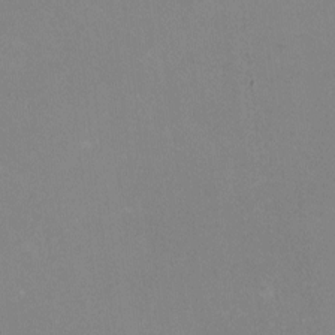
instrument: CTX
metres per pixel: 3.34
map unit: HNhu
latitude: -1.9367
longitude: -3.5749
